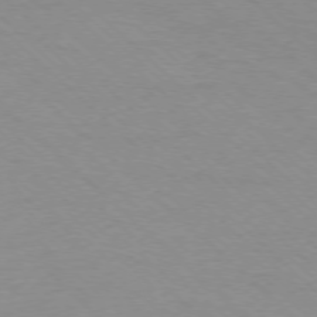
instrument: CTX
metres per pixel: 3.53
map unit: Ap
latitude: -77.1053
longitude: -77.7449
